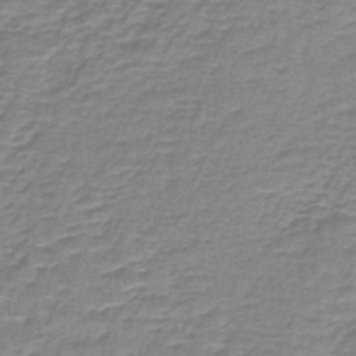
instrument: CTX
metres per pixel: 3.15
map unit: lHb
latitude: -41.5588
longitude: 58.3306
